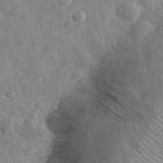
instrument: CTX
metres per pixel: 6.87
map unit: eHh
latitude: 31.7261
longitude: -72.6491
